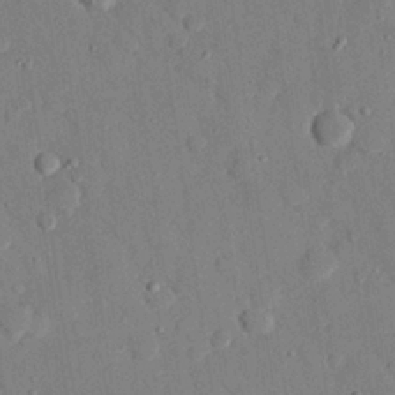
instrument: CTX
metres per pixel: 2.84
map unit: eHh
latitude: 27.3482
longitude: -79.1592
